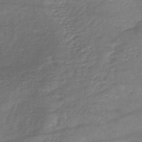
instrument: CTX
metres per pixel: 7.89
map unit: lHb
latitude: -40.1983
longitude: 70.5952
